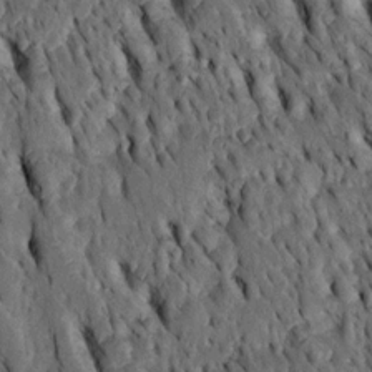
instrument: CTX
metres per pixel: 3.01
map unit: Htu
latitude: -3.2187
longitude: 151.2187
